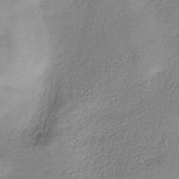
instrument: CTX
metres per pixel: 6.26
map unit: HNhu
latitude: -40.8219
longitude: 106.8597
